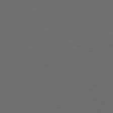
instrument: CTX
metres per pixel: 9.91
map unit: Hpe
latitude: 76.9702
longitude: -166.7246
